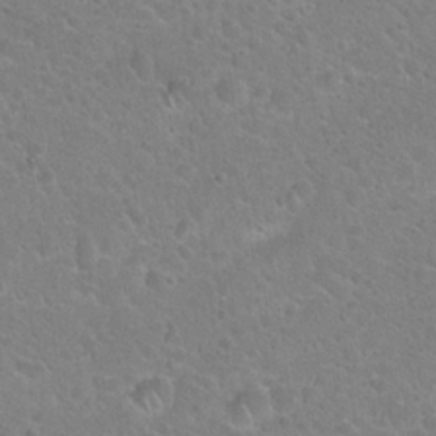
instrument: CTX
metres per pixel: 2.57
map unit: Hto
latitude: 21.5938
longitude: -51.6316
